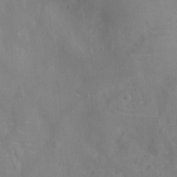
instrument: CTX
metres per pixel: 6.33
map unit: Ht
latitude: -9.4643
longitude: -21.6694
